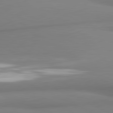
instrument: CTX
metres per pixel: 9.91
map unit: lApd
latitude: 81.3293
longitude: 176.1984
